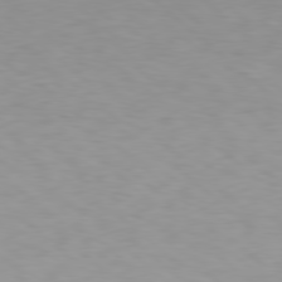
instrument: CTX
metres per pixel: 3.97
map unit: Hpe
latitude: 78.6491
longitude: -171.6883
